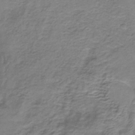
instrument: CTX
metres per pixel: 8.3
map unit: HNb
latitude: -33.8612
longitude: 60.2551
